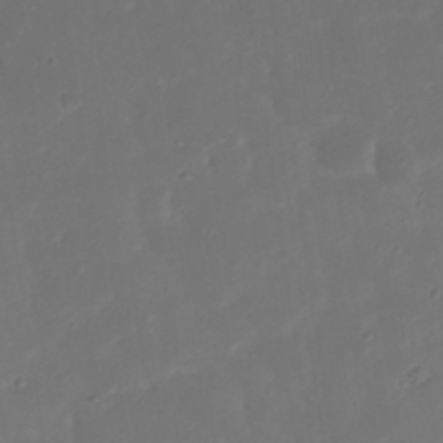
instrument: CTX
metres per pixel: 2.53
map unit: Nhu
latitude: 21.3482
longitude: -72.4790
